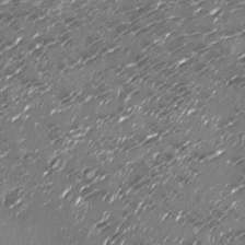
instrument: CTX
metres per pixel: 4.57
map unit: Nhu
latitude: -13.7100
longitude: -22.8947
